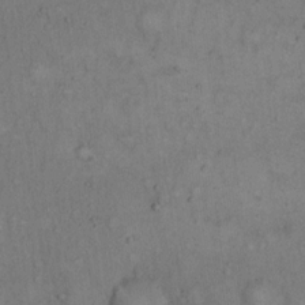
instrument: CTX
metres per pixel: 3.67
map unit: Hto
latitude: 15.3671
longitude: -61.6316
